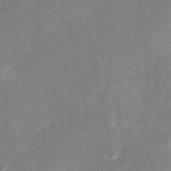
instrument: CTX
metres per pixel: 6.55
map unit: HNhu
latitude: -40.7652
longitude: 108.3873
